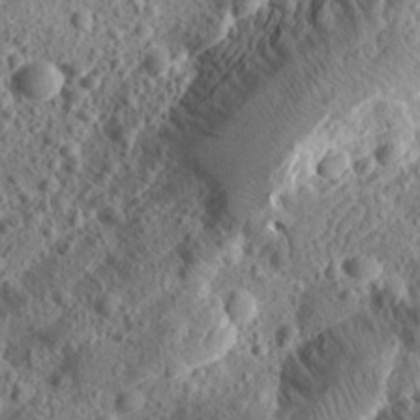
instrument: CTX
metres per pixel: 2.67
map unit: Aa
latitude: 24.4790
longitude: -143.8395
